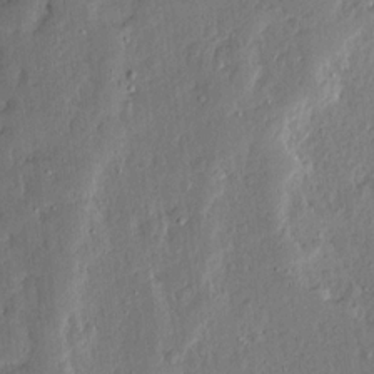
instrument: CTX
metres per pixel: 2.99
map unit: Ave
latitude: 13.4993
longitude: -136.8947
